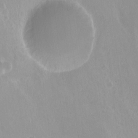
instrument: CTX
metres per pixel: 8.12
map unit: Hto
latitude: -13.6533
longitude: -41.4048
